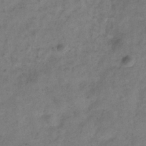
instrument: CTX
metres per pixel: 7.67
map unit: Hve
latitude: -32.6519
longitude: 89.7288
